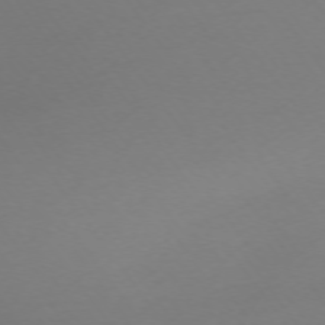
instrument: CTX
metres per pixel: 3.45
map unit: Ap
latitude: -74.5196
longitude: -72.6113
